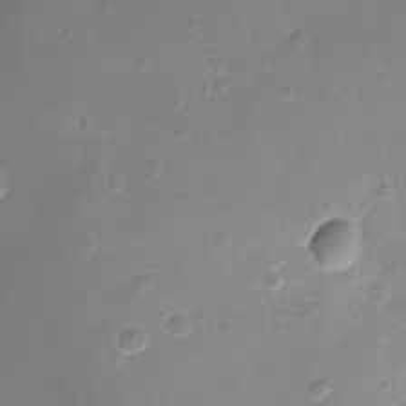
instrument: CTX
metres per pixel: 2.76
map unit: Ht
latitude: -7.2187
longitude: -21.2348
